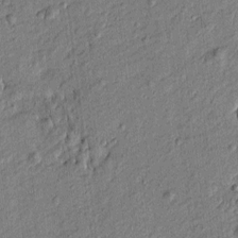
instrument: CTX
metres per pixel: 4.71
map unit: Htu
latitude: -7.2943
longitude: 177.5588
